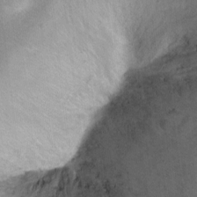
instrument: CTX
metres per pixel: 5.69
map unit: Hto
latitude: -4.3117
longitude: -36.2145
